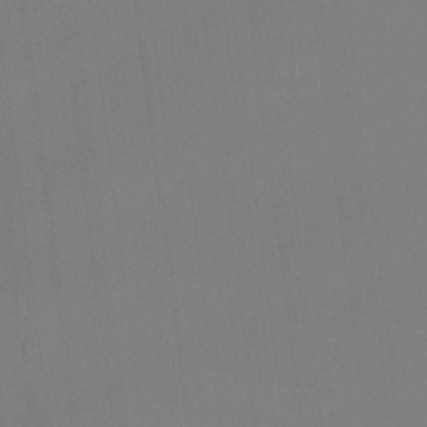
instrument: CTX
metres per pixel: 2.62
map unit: Hto
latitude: -12.8786
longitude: -40.3656
